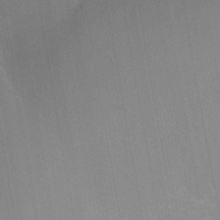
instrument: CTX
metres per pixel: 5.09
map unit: Nhe
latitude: -38.2740
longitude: -119.2726
